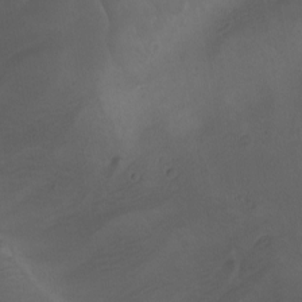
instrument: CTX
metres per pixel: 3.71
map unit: Ave
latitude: -7.8044
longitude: -122.1578
